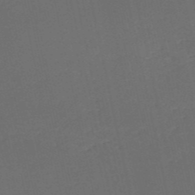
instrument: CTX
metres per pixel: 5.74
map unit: HNb
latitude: -53.1620
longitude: -42.3656
